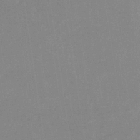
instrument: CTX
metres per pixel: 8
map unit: eHb
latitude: -36.1227
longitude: 73.5588
